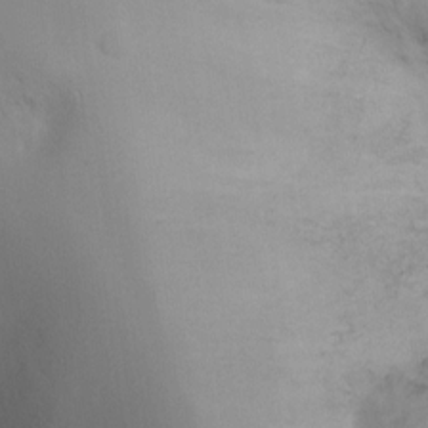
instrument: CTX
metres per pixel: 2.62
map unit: Ht
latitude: 2.7435
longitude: -26.2523
